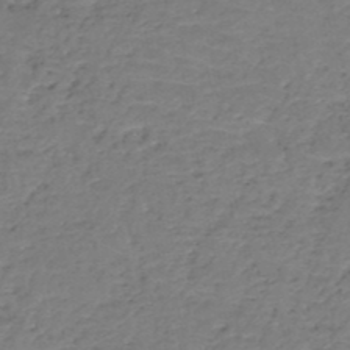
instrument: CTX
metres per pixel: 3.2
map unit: HNb
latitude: -50.3117
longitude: -52.8758
